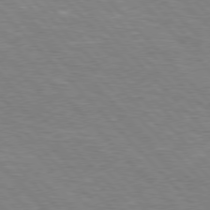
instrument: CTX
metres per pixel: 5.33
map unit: Hpe
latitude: 76.7624
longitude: -151.0836
